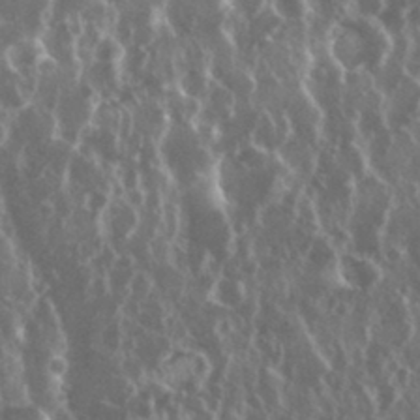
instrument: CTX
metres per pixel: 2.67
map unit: eHh
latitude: 34.3845
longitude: -58.6113
